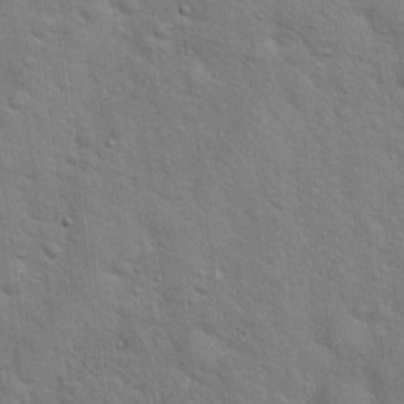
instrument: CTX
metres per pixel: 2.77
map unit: Hto
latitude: 18.2522
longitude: -52.0633
